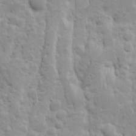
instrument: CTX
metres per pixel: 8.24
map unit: Ave
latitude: 10.1389
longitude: -104.4979
